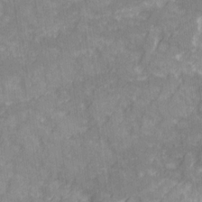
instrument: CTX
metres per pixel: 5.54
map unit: Ave
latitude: 20.5357
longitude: -131.9717
